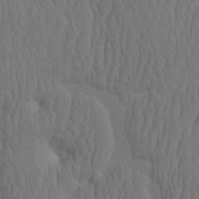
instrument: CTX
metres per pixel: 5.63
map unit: eHh
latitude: -2.0472
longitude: 15.5210
